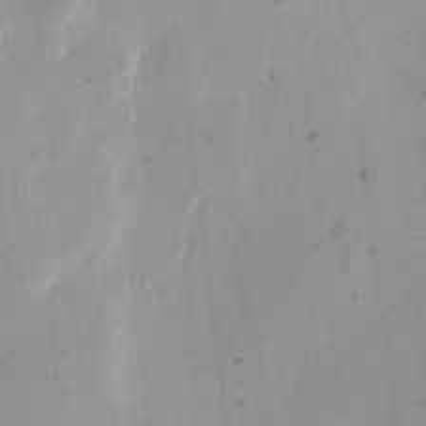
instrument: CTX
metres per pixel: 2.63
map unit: eHh
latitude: 11.3104
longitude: -68.3656
